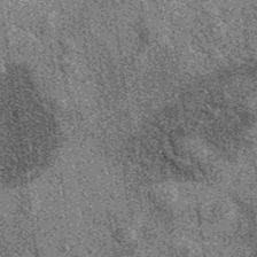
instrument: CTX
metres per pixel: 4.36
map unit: eAb
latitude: 36.7435
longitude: 107.7289
